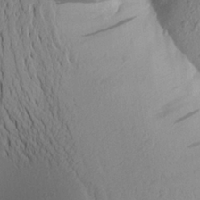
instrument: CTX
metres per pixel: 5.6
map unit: Aa
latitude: 25.1214
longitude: -149.2348
